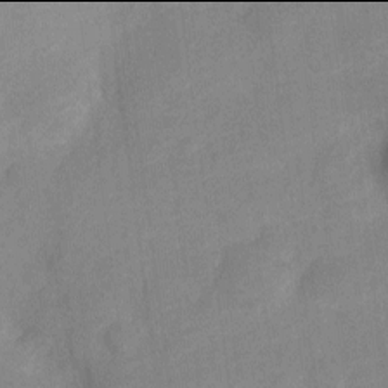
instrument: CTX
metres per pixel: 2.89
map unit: Nve
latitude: -18.0094
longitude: 108.7274
